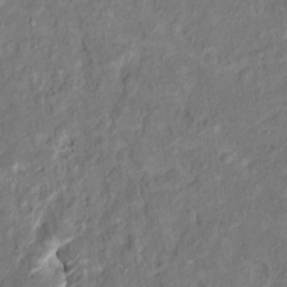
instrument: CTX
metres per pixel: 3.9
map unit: HNhu
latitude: 7.1781
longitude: -3.7260
